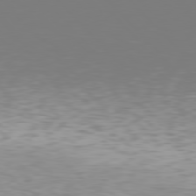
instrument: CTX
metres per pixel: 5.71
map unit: Hpe
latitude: 77.3481
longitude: -166.3089
